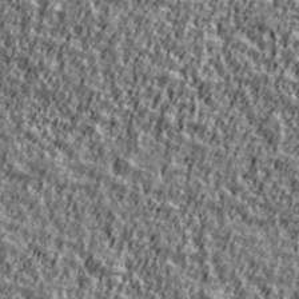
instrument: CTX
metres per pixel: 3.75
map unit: Ave
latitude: 41.9906
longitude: -112.1011
